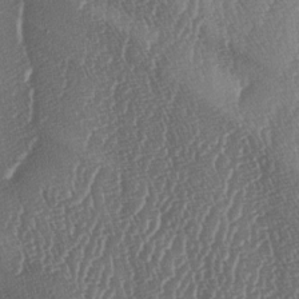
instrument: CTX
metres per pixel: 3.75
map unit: lAa
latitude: -6.1605
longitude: -129.9906
